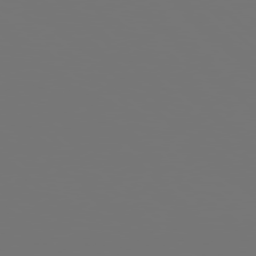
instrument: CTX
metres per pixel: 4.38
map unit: Hpe
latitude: 77.7071
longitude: -177.4048
